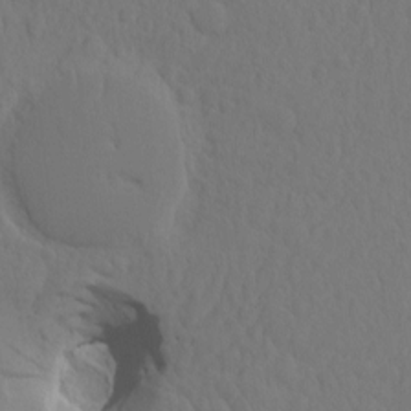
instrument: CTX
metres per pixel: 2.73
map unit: eHh
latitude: -1.5588
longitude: 14.9542
